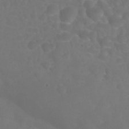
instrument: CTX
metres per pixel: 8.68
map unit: Nhu
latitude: 27.8017
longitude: -55.3859
